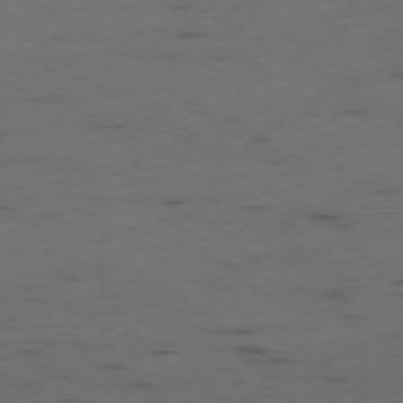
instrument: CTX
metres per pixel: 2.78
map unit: Ap
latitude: -79.4643
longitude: -99.0836
